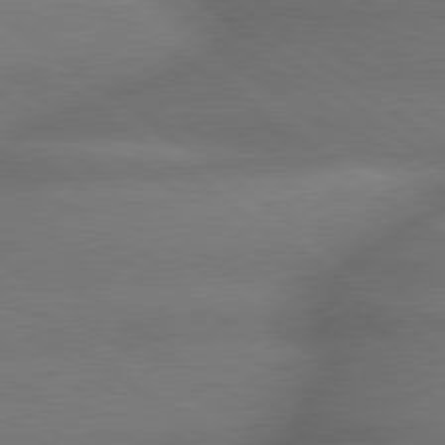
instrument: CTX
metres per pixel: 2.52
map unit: lApd
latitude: 79.5938
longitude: -167.6693
